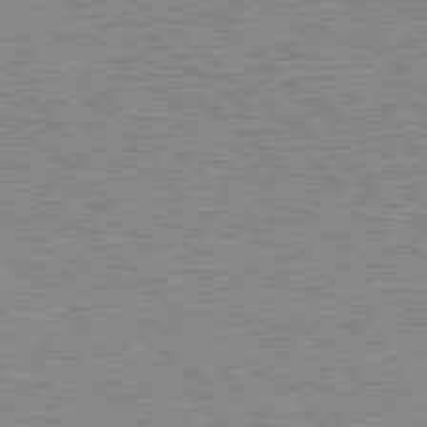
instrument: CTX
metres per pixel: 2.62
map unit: Hpe
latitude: 78.5168
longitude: -143.7072
